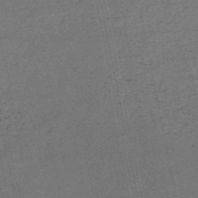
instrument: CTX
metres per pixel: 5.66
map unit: HNb
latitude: -51.6344
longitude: -40.1199
